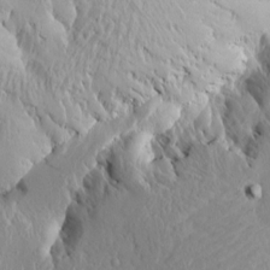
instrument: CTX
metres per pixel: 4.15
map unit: Htu
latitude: -0.4629
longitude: -177.2726
